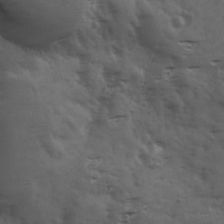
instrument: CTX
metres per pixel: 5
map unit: Ave
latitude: 18.6301
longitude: -131.9906
